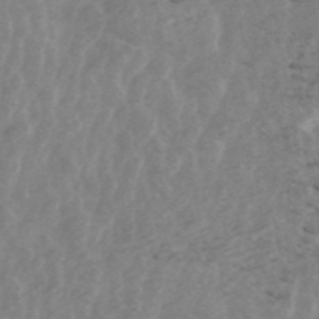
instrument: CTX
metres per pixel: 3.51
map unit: ANa
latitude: 44.7624
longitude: 24.8786
